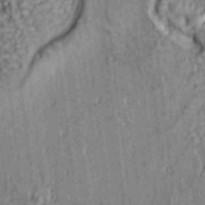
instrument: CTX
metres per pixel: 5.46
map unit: lAa
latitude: 5.8016
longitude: -114.7624
